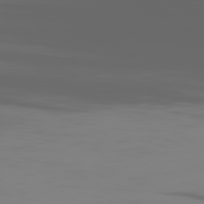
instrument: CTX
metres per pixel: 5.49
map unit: Ap
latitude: -79.9745
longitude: -93.5749
